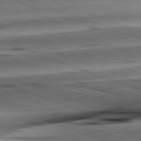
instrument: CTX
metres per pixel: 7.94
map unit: lApd
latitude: 81.6505
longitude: -151.7827
